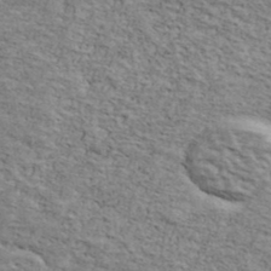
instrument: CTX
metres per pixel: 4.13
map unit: Ave
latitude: 41.4426
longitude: -110.1767
